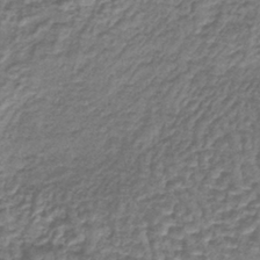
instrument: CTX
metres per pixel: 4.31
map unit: lHb
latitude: -40.2172
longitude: 63.8989
